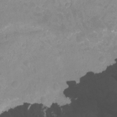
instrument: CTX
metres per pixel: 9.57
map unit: Nhu
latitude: -7.1998
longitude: -51.8583
